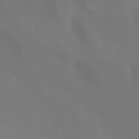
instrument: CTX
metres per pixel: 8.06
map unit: Ht
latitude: -14.2740
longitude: -53.1970
